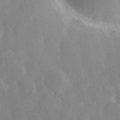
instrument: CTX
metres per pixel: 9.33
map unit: Hve
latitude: 28.3089
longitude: 147.3320
